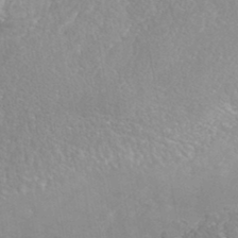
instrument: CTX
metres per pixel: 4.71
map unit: Nhe
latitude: -41.9745
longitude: -110.8002
